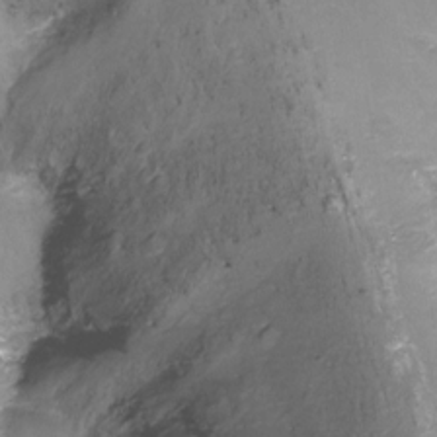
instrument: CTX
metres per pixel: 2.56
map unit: Nhu
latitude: -17.1054
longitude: -48.6679
